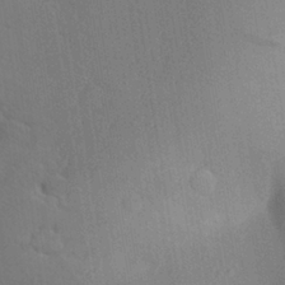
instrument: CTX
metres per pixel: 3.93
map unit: Aa
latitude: 25.7827
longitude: -148.1389
